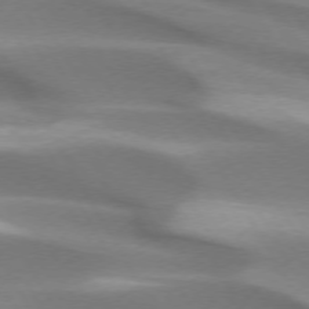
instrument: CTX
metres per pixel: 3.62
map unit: lApd
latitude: 73.5560
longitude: -52.8380
